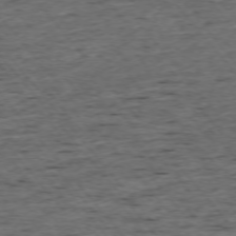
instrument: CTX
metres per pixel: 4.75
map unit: Ap
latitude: -75.2754
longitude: -90.3656
